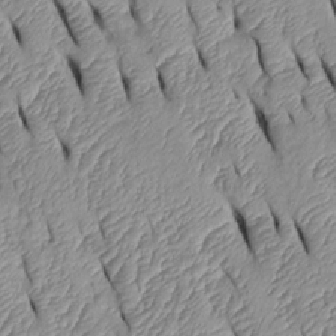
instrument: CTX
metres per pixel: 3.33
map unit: Htu
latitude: 1.7638
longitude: 149.1998
